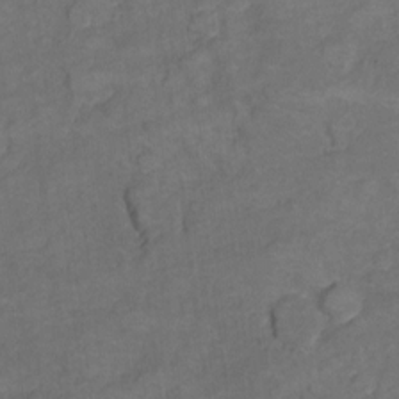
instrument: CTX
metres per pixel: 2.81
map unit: Ht
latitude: 5.6316
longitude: -36.4034
